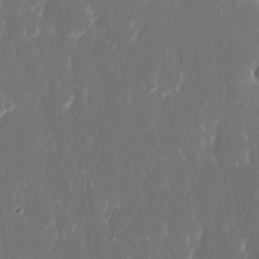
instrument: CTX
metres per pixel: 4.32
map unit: eHh
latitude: 15.9339
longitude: -72.5735
